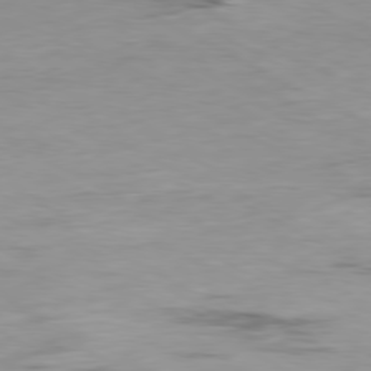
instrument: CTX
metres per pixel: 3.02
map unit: Ap
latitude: -80.1606
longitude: -76.1955
